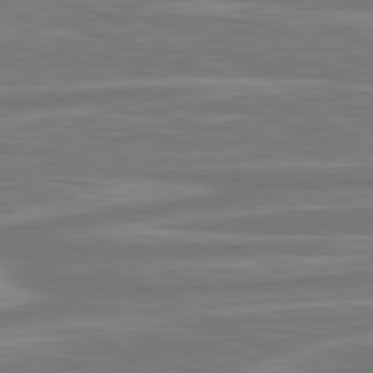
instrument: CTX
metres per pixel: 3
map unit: lApd
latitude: 81.1970
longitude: -173.5938
